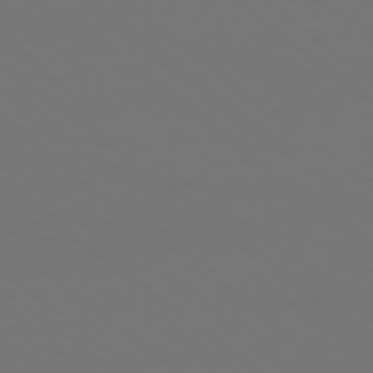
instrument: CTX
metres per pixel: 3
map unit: Ap
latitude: -77.8611
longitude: -99.1403
